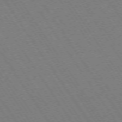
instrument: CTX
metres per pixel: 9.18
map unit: Ap
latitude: -74.1228
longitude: -71.4237
